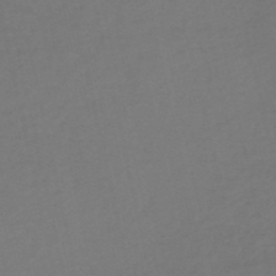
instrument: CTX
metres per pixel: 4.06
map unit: HNb
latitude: -53.3698
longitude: -50.5167
